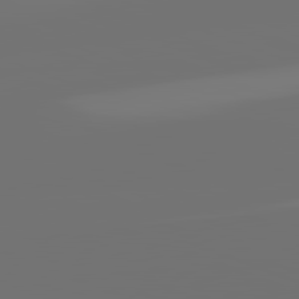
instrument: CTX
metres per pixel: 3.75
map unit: lApd
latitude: 82.1577
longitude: -154.0255
